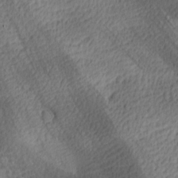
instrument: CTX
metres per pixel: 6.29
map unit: lAa
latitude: -9.2187
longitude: -125.0836
